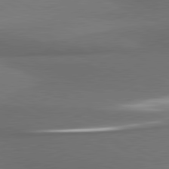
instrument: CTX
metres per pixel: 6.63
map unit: lApd
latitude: 81.1781
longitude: 175.3887
